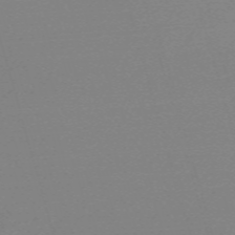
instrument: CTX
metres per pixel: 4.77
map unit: eHh
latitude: -61.4265
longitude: 52.0661
